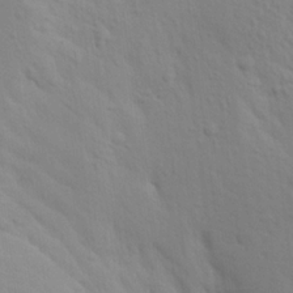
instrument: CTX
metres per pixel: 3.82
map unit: Aa
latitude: 18.1200
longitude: -142.8947
